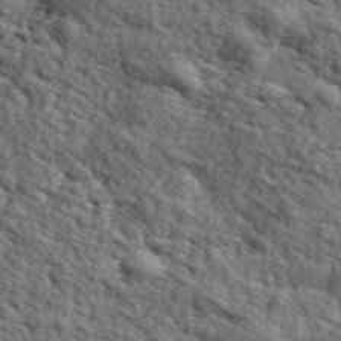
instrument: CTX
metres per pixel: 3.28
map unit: lHvf
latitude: 37.7072
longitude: -87.2159
